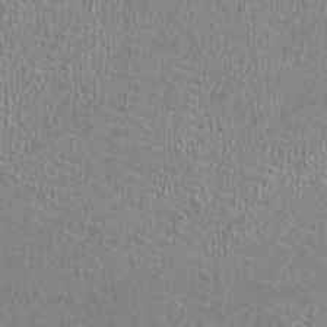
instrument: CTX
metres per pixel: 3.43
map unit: HNhu
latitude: -0.8408
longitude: 0.6330
